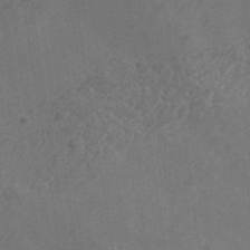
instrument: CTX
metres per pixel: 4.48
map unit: Aa
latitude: 33.5560
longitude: -134.3278
